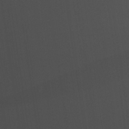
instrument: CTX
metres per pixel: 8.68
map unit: lHvf
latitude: 22.8380
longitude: 141.2376
